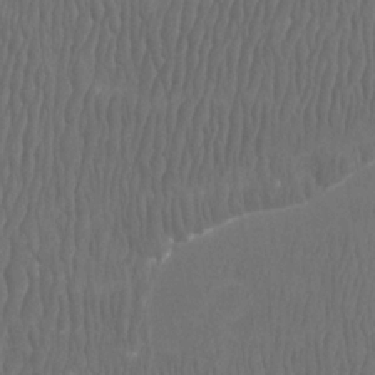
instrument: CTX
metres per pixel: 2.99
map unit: Htu
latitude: -9.1809
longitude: -76.1011
